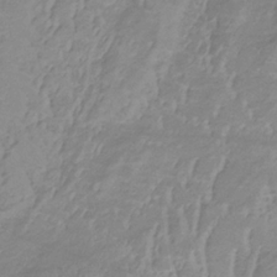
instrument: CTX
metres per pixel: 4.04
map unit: lHb
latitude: -33.7667
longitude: 70.4251
